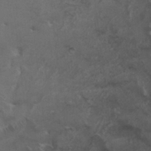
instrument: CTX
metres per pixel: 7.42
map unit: HNhu
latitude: 4.2522
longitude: 3.7099
